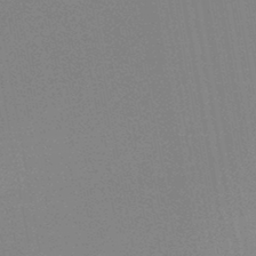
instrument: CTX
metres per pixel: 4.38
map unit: HNb
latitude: -44.3684
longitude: -40.2333
